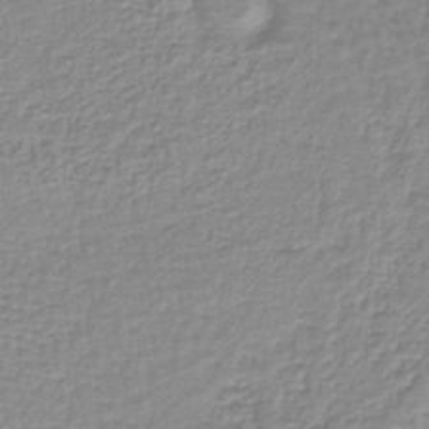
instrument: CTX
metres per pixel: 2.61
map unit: lHb
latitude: -40.1606
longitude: 61.0864
